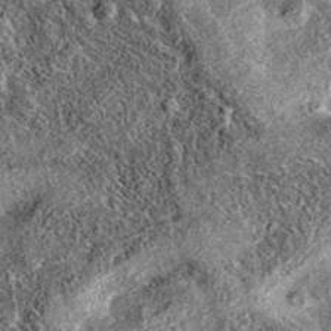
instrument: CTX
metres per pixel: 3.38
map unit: eAb
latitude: 36.8380
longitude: 111.6911
